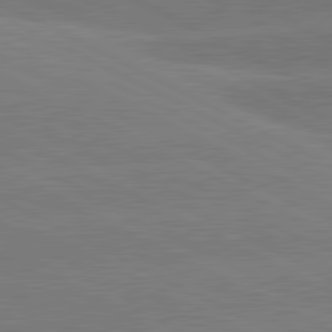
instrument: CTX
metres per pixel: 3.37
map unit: lApd
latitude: 81.3671
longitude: -153.3482
